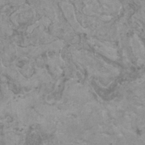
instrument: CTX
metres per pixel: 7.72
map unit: HNhu
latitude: 0.6112
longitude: 4.1605
